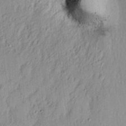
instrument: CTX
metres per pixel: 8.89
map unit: Nhu
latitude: 18.5545
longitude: -72.7436
